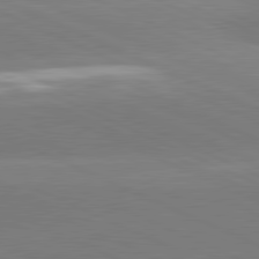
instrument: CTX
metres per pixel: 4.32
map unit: lApd
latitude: 81.2726
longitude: -155.8583
